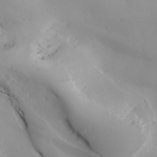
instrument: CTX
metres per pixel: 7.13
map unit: lAa
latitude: 20.3090
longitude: -137.9906
